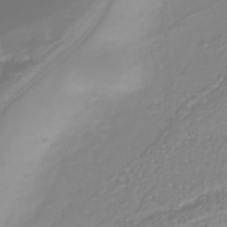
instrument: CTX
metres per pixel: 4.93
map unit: Nhu
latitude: -41.3698
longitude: -84.5924
